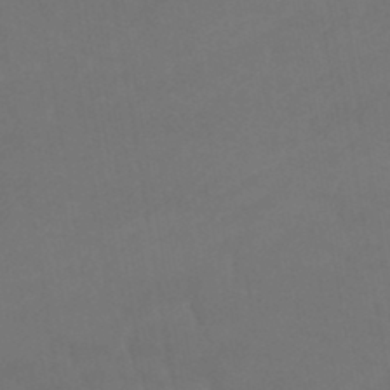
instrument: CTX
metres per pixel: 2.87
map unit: lHb
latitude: -45.7478
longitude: 66.5952
